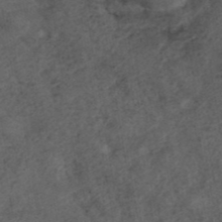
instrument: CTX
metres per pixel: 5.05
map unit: ANa
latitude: 39.6127
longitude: 18.7652
